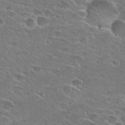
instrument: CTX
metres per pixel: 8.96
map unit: Hto
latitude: 26.7624
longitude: -46.0444
